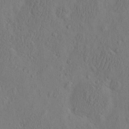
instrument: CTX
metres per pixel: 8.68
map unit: eHh
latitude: -2.9163
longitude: 18.1984
